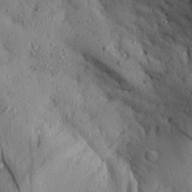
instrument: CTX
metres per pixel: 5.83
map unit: Aa
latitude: 28.6490
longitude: -134.2711
